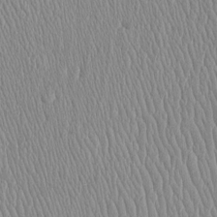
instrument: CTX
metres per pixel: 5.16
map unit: Htu
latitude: -6.1606
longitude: 156.3117
